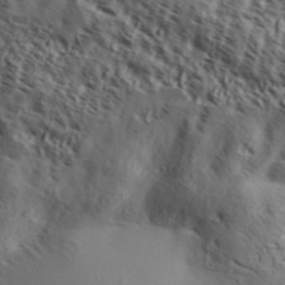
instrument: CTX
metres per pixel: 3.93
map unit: Aa
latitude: 32.6113
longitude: -139.4426
